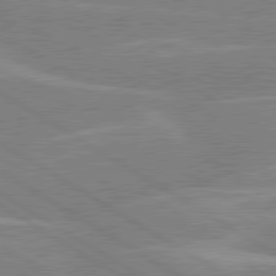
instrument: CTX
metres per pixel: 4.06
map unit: lApd
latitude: 80.3089
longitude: -122.6868
